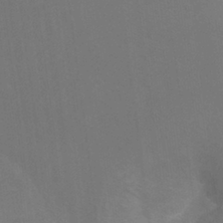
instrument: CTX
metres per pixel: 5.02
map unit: Hto
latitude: -7.0108
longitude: -48.2522
